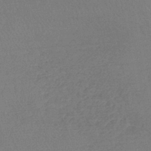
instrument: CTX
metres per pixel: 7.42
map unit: lHb
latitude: -44.9920
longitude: 72.1039
